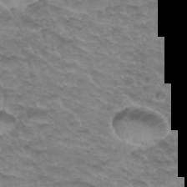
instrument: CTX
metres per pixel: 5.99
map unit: Hto
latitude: 34.2522
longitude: -47.3860
